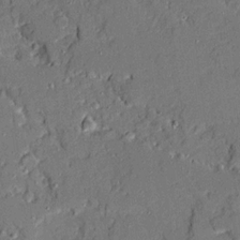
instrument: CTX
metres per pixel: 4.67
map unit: Ave
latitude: 19.2348
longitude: -128.0633
